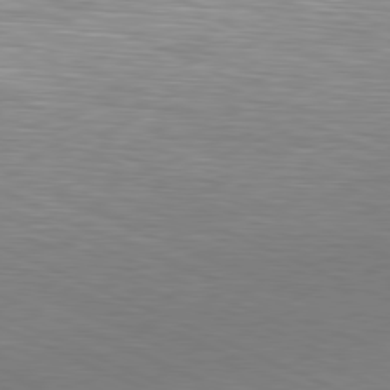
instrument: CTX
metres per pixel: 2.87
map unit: Hpe
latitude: -81.5966
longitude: 15.7856
